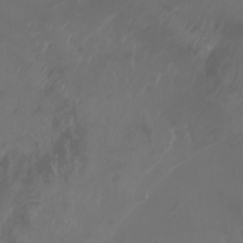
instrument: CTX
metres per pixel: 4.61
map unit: Aa
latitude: -7.7666
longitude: -79.2159
